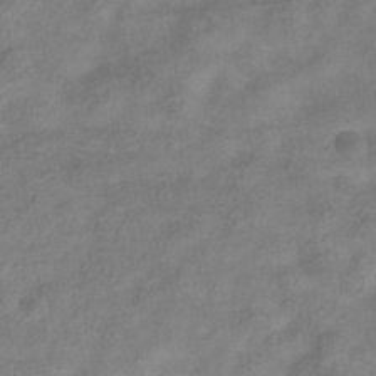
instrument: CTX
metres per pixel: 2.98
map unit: Hve
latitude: -35.5210
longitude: 88.2172
